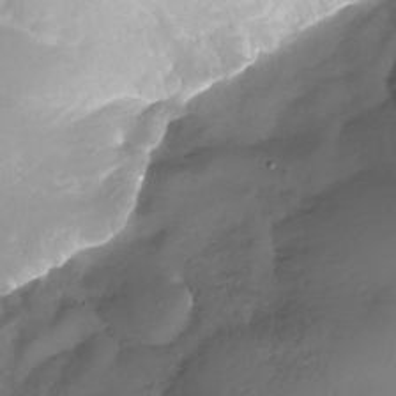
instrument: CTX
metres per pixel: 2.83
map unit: Nhu
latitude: -28.1039
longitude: -71.6883
